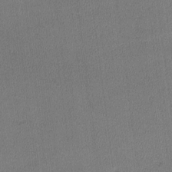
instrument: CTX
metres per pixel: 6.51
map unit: lHvf
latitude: -11.5588
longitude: -99.2914
